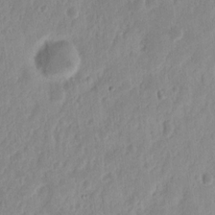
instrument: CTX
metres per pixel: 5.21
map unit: Nhu
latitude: 14.4223
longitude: -72.8002
